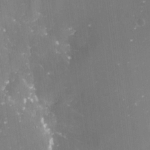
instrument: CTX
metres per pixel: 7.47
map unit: Nve
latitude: -17.8612
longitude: -58.9136
